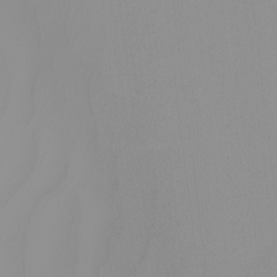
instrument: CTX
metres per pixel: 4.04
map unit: Nhu
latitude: -8.2172
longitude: -95.1592
